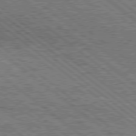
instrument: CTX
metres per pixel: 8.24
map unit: Hpe
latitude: 78.3845
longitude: -121.0081
